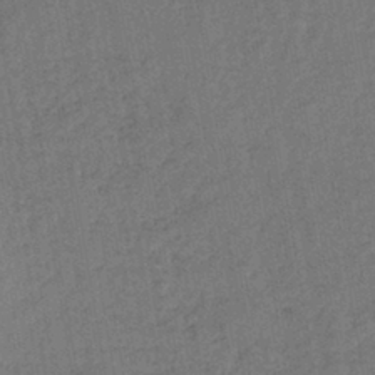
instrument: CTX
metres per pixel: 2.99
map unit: lHb
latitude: -42.7652
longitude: 60.8408
